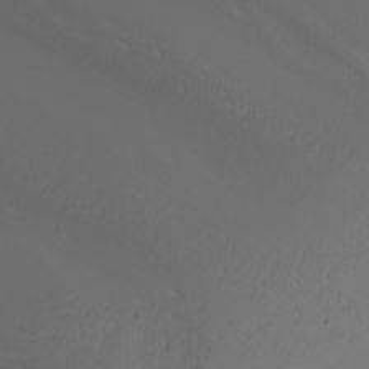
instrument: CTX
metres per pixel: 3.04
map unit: Nhu
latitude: -7.1809
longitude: -90.2711
